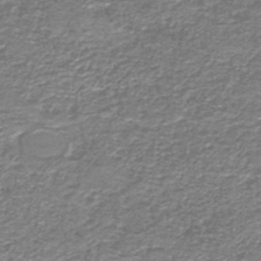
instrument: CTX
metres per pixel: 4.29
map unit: HNb
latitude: -44.6141
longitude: 50.5763
